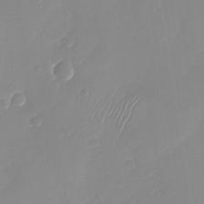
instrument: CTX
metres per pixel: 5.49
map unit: Nhu
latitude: -28.4629
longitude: -63.9906
